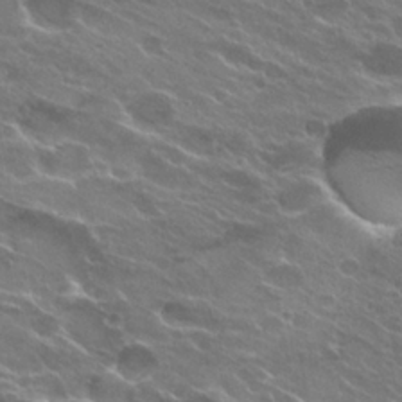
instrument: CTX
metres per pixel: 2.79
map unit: Hto
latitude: 25.2725
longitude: -37.5182
